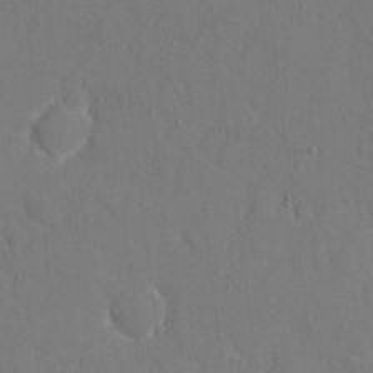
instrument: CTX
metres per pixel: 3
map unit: eHh
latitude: 6.1956
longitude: -68.3090
